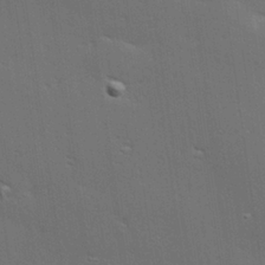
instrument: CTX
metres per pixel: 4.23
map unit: Hve
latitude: 27.5371
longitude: -94.2145
